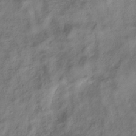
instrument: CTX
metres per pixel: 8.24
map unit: HNhu
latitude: -39.7478
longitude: 102.3873
